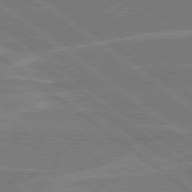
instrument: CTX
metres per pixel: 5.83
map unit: Hpe
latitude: 78.4979
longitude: -130.1200
